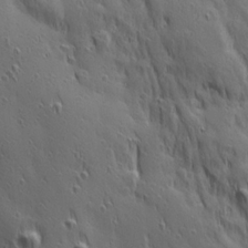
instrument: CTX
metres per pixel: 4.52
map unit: Ave
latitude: 22.8191
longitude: -134.9324
